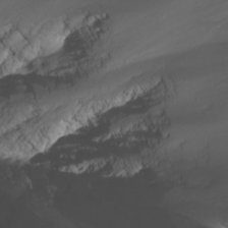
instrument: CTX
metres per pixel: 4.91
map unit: Nhu
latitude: -7.5777
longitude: -76.9891
